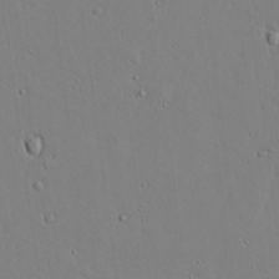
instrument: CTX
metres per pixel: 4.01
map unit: lAvf
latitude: 24.1011
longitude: -110.4412
